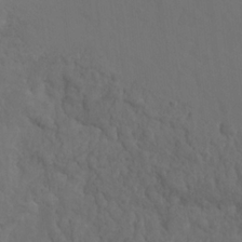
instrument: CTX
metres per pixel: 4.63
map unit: Nhu
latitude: 22.9136
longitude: -66.3845
